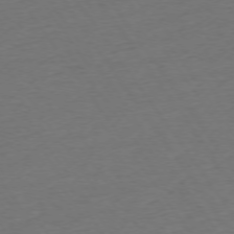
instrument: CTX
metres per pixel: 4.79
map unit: Ap
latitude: -74.7652
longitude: -90.1011
